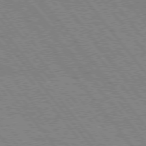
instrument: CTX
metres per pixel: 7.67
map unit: Hpe
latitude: 75.3671
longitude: -149.9717
